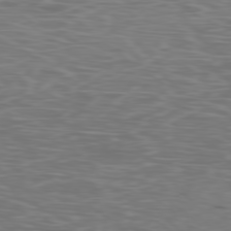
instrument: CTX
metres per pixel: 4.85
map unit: Ap
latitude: -78.2739
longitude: -75.4049
